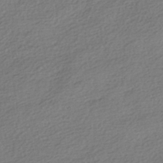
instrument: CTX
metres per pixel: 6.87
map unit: HNhu
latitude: -40.9542
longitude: 96.4818
